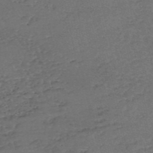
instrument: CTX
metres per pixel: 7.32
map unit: eHh
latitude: -54.8786
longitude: -89.8017
